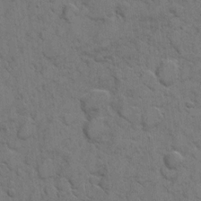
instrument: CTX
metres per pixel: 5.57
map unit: eHh
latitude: 6.0633
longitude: -64.7246
